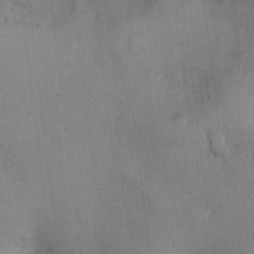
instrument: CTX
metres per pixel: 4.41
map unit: Nhu
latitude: 1.8961
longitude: -16.3089
